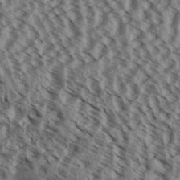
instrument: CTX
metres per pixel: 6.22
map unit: Aa
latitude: 32.5546
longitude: -137.5371
